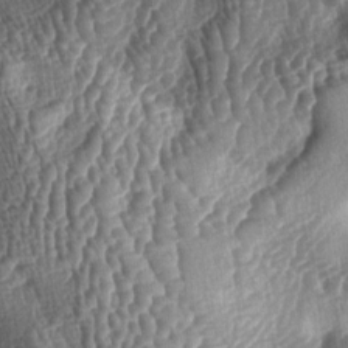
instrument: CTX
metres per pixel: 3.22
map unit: lAa
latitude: -5.1809
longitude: -127.8583
